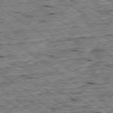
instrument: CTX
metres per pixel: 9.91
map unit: Ap
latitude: -78.9352
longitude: -87.6316
